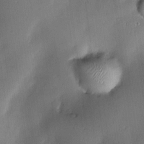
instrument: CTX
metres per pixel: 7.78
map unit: Nve
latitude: -23.1053
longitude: -138.7246
